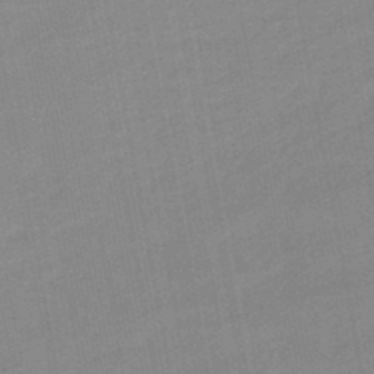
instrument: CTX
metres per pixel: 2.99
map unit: eHb
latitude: -47.7666
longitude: 88.8219
